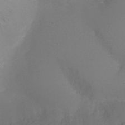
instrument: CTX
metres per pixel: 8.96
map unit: Ht
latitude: -4.8975
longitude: -26.6680
